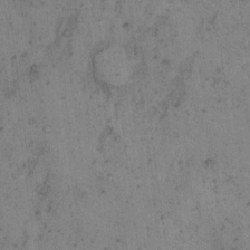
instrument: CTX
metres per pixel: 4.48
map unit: Hto
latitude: 8.3278
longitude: -58.9325
